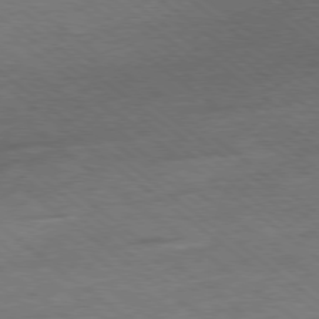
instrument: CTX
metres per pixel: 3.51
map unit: Ap
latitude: -78.9352
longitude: -100.5924
